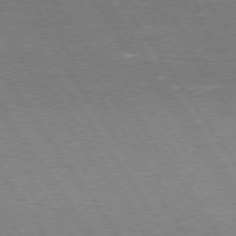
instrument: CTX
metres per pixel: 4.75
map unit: Hpe
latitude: 75.1592
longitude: -142.1767
